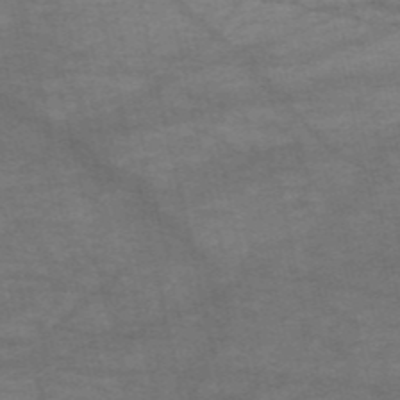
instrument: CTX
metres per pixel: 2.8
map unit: HNb
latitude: -53.7666
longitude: -43.4804
